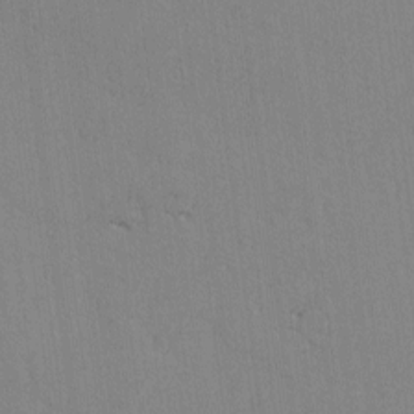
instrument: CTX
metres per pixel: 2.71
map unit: lAvf
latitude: -6.3117
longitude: -114.0822
